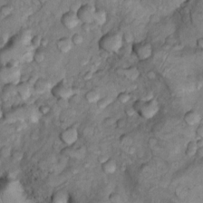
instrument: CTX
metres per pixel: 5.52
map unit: Nhu
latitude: 9.5560
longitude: -25.3103
